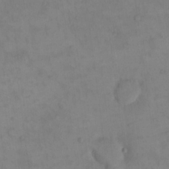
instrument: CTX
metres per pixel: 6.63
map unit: eHh
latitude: 16.5357
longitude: -66.7435
